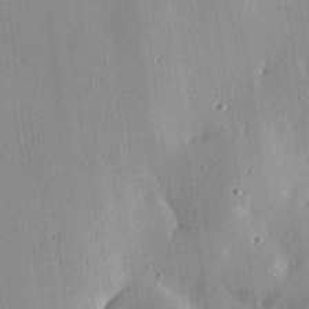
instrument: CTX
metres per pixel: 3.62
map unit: eHh
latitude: 25.1403
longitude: -90.1578
